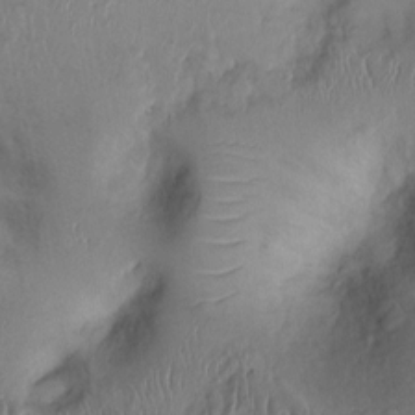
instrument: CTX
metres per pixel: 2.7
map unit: Ht
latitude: 0.1766
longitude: -13.9150
